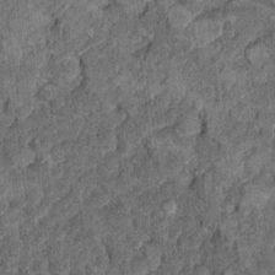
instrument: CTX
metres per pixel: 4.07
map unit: Ht
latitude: 9.4238
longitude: -37.2915
